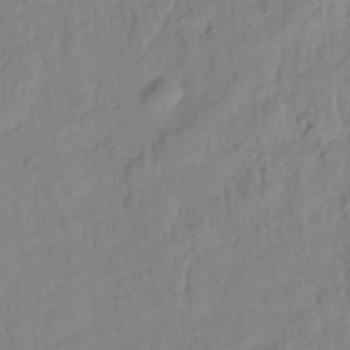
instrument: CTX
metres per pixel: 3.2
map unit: Hto
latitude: -7.1431
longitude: -47.2726
